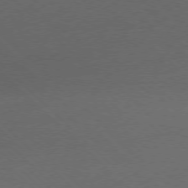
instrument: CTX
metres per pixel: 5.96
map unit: Ap
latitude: -77.8800
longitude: -92.2522
